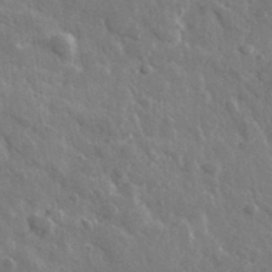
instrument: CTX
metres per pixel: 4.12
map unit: lHvf
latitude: 36.6680
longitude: -89.5560
